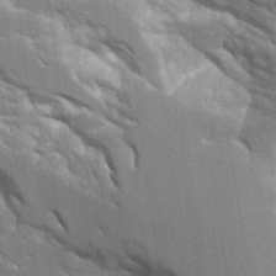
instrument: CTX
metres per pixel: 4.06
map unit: Aa
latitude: 11.1403
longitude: -125.8772
